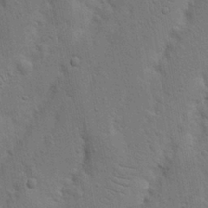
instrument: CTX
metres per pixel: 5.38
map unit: Nhu
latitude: 18.6868
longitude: -75.1025
